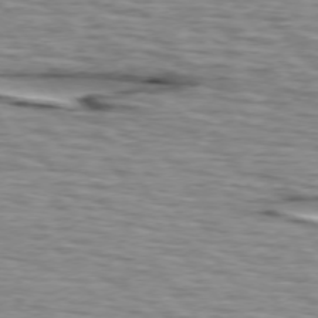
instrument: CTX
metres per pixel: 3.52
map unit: lApd
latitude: 74.9703
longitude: -72.1389
